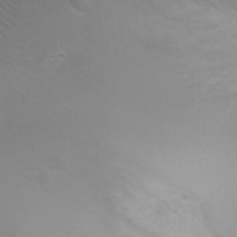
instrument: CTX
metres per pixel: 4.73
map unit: Ht
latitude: -2.2928
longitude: -18.3845
